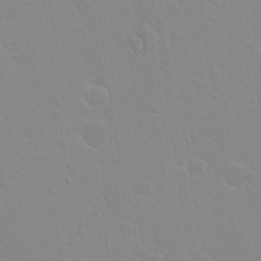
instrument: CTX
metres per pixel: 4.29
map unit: Hto
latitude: 20.8569
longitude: -33.8961
